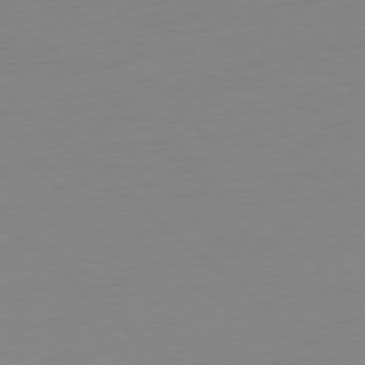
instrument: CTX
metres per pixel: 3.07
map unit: Ap
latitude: -78.1605
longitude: -99.3670
